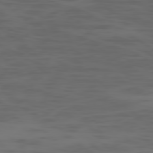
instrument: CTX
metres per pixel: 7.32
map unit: Ap
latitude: -77.9556
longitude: -63.4616
